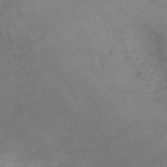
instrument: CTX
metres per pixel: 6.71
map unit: HNb
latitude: -46.3684
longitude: -37.1592
